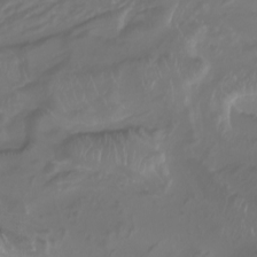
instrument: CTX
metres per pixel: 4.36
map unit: Nhu
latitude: -7.4454
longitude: -93.6127
